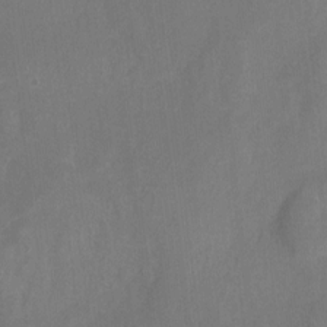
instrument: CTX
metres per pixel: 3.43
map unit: Hto
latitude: 4.1767
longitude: -33.3293
